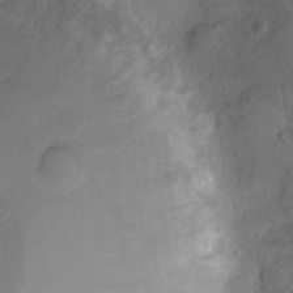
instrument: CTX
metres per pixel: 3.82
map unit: Ht
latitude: -9.3510
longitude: -21.3860
